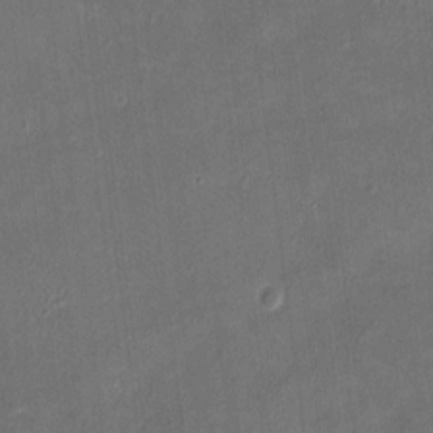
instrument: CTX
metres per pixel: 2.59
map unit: eHh
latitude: 8.3090
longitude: -73.8584
